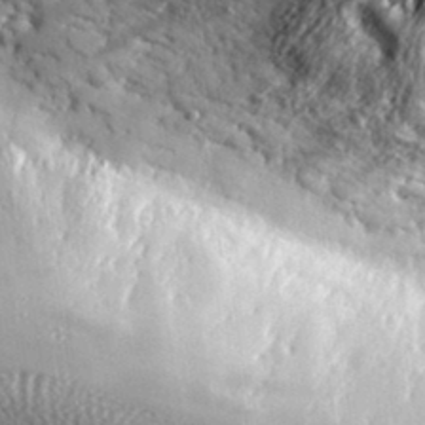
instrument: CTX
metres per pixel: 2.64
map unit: lHvf
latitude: 34.8758
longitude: -88.4601
